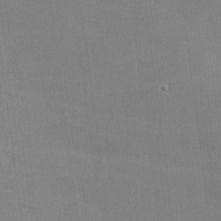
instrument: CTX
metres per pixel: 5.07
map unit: lHvf
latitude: -11.6722
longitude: -101.7450
